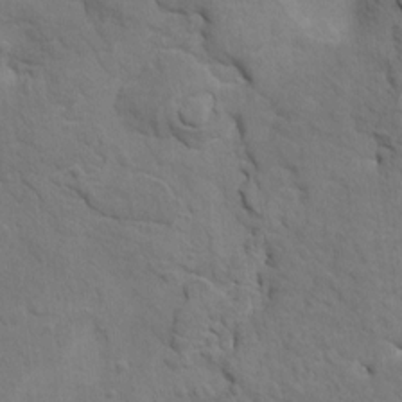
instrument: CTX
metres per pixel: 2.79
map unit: HNhu
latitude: 7.3482
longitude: -3.8961
